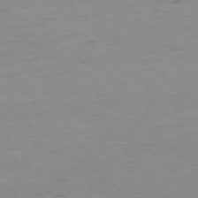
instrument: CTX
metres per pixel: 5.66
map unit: Hpe
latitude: -78.8597
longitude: 16.5763
